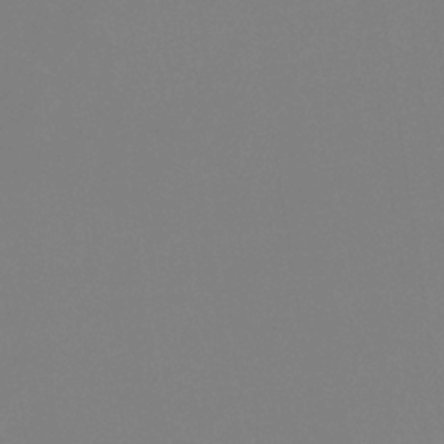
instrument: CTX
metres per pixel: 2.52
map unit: eHb
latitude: -30.3873
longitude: 72.1983
